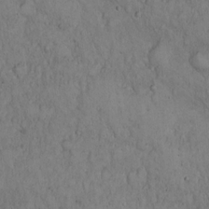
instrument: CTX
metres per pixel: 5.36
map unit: Hto
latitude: 15.1593
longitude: -56.8568
